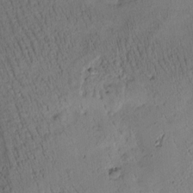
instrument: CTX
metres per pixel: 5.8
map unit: Htu
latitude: -0.2740
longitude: -179.1215
